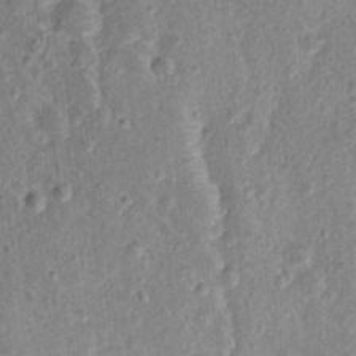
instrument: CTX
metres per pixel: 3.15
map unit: Nhu
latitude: 2.2900
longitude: -14.6680
